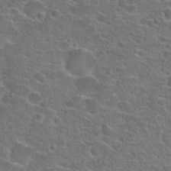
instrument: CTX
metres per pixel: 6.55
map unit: Hto
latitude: 22.0444
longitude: -45.3859
